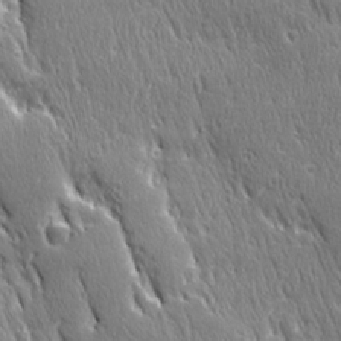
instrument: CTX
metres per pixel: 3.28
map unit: Ave
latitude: 21.5938
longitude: -135.9906
